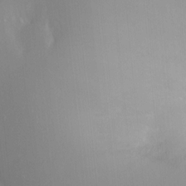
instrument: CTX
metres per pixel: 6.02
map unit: HNhu
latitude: 4.4979
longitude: -5.3104
